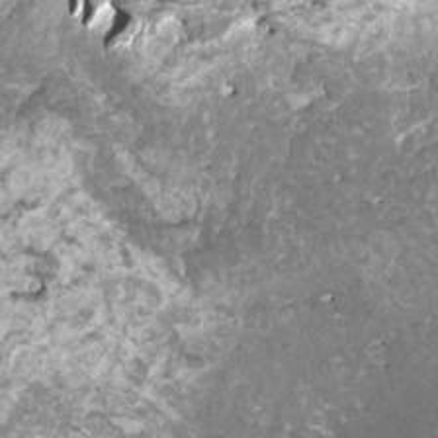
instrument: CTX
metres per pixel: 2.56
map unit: HNhu
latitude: 2.1766
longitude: 6.2172
